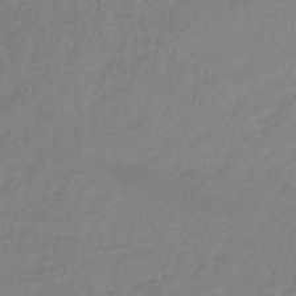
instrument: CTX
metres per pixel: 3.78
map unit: lHb
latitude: -34.9542
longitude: 71.3699
